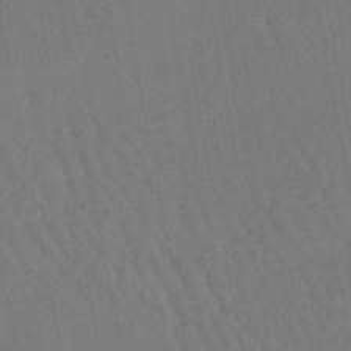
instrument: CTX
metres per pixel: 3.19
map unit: lHb
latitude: -46.8597
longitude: 76.9353
